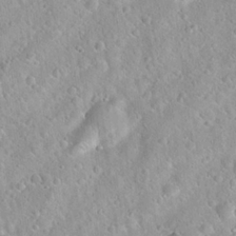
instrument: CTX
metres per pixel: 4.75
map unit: Hto
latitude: 21.4427
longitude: -52.8947
